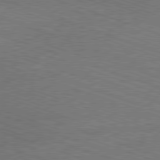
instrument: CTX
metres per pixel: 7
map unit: Ap
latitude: -81.7289
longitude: -73.4994
